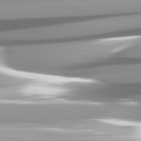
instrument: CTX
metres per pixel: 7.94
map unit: lApd
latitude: 82.0255
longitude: -147.1970
